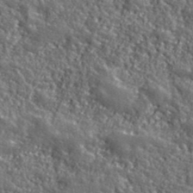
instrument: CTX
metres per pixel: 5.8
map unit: eHh
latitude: 42.1389
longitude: -91.1970
